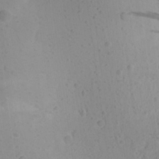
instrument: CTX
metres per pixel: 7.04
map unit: Aa
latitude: 23.5371
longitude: -144.8191
